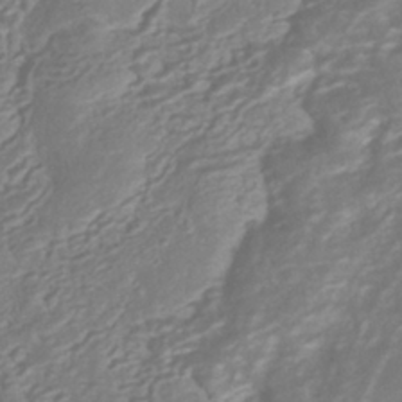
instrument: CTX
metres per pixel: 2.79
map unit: HNhu
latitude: -40.6707
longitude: 108.2173
